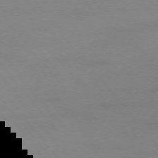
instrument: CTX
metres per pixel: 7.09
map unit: Ap
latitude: -76.4062
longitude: -84.6869
